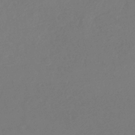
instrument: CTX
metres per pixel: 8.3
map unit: eHb
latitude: -35.1053
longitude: 78.6707
